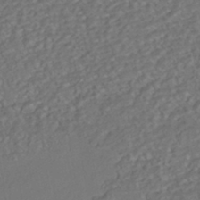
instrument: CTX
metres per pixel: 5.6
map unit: HNhu
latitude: -42.1038
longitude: 108.1417
